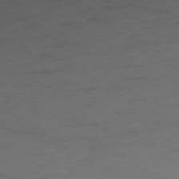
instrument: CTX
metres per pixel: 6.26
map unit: Ap
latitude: -79.1809
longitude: -77.8772
